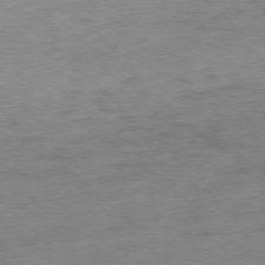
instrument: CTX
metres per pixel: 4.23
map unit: Ap
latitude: -77.6722
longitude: -79.1781
